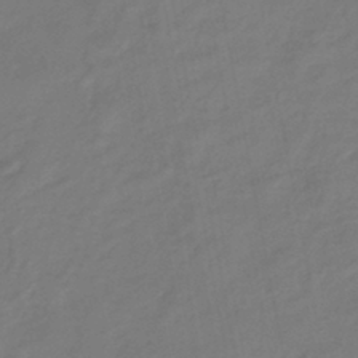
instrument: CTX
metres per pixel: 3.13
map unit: eHb
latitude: -38.9164
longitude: 76.8597
